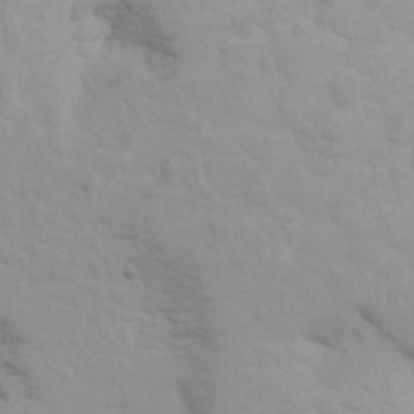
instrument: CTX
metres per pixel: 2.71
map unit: Hto
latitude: 7.4426
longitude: -30.9514
